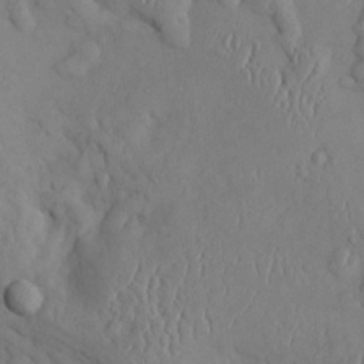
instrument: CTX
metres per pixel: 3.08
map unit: Htu
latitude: 2.2333
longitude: 148.3873
